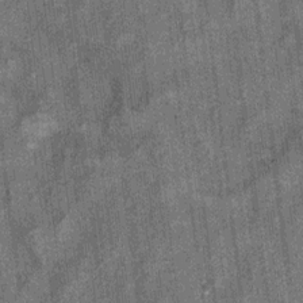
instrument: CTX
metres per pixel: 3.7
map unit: Ht
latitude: 8.1200
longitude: -37.6316
